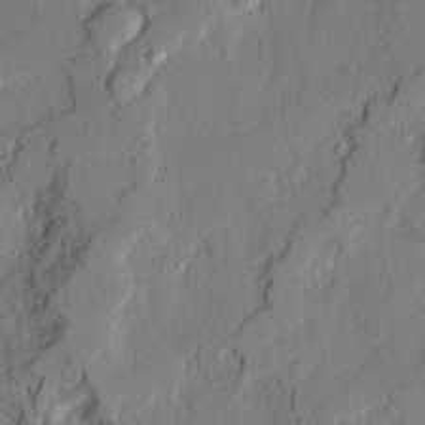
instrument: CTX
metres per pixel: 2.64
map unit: Ave
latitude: 21.9528
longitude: -129.8016
